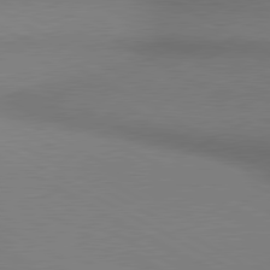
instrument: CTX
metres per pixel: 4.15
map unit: lApd
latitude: 80.7624
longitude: 155.6533
